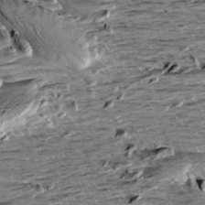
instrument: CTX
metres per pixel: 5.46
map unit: Aa
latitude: 9.6883
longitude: -139.5938
